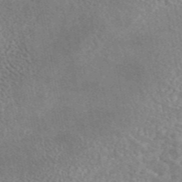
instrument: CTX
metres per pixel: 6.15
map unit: eAb
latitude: 44.7057
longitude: 124.9164
